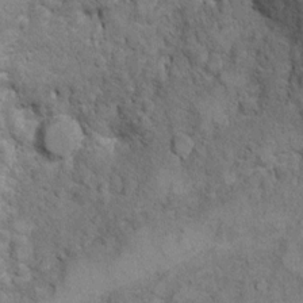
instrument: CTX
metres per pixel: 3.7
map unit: Hto
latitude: 9.8961
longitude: -36.8947
